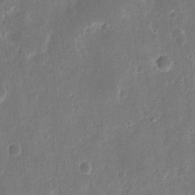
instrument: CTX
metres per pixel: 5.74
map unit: eHh
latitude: 11.0836
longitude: -72.2901
